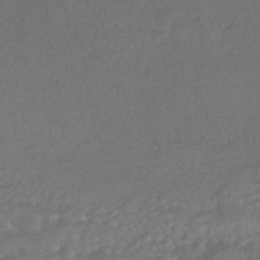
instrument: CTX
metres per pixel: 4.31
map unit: HNhu
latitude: -43.8044
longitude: 98.1795
